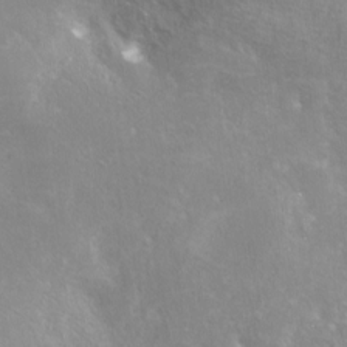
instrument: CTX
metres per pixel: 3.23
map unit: Nve
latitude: -24.8219
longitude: -109.5938
